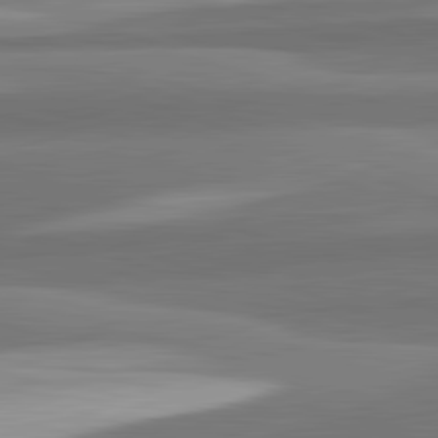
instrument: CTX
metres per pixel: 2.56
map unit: lApd
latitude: 82.5356
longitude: 152.3495
